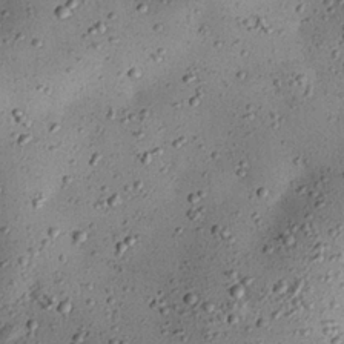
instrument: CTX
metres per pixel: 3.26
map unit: eHh
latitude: 24.7246
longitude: -71.1025
